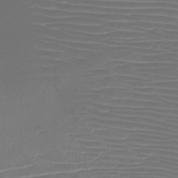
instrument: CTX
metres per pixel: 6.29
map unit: HNb
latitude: -47.2376
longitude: -41.8583
